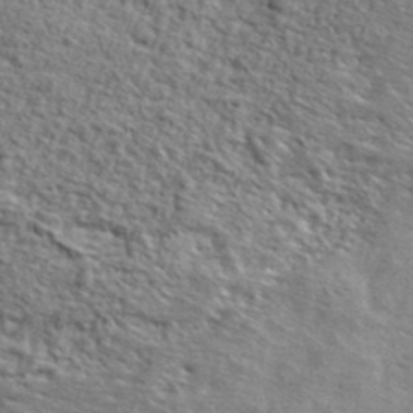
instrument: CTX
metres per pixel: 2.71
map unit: ANa
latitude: 40.9324
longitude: -86.6679
